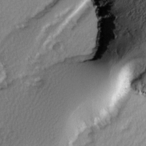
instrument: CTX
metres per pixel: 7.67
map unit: Ave
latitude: 2.7246
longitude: -110.3845
